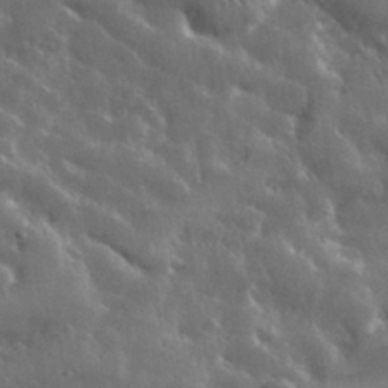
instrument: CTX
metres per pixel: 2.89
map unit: lHvf
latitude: 32.8947
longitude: -89.8395
